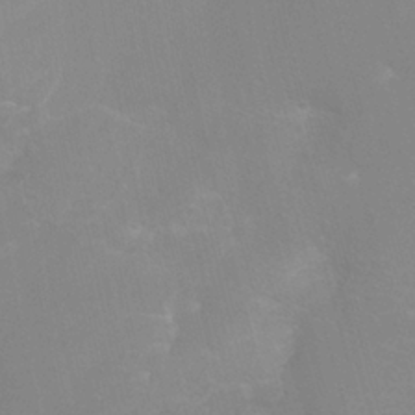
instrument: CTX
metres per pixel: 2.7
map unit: Ht
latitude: -3.5588
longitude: -26.8569
